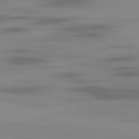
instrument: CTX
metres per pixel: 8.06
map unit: Ap
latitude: -80.2362
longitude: -59.2537
